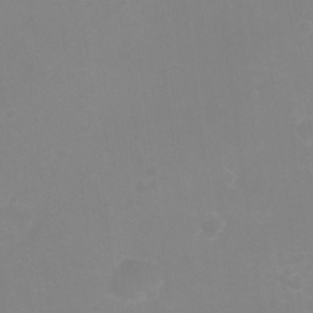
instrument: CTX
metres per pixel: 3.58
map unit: Hto
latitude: -7.4454
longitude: -38.9891
